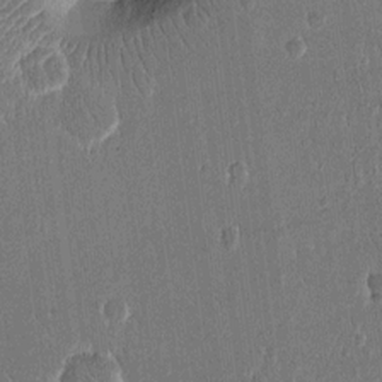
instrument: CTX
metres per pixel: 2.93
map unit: eHh
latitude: 15.4049
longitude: -70.3845
